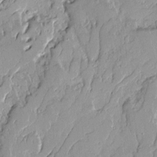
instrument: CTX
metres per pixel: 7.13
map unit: Ave
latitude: 13.3482
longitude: -132.4223
